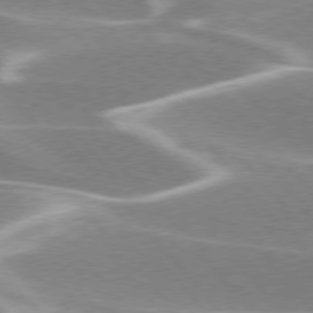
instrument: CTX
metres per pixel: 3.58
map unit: lApd
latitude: 76.0822
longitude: -63.4616
